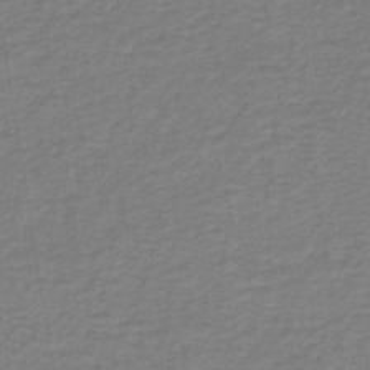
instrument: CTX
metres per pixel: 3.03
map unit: lHb
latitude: -41.5021
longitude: 52.4062
